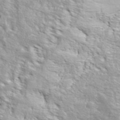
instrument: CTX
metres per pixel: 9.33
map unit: ANa
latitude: 40.0822
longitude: -90.5924
